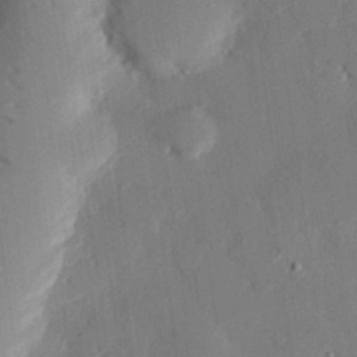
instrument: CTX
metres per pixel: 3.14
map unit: eHh
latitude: 26.9325
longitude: -81.2915
